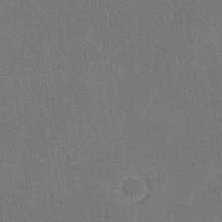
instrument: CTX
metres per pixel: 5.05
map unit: eHh
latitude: 19.1781
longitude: -67.8583
